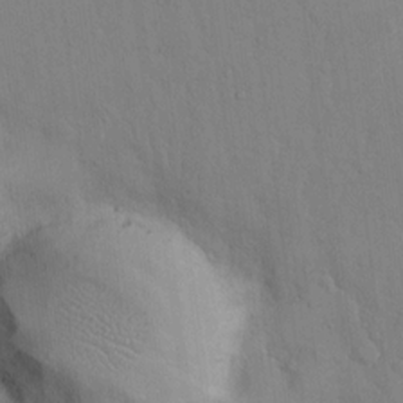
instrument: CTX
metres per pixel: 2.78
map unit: eHh
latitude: 16.5735
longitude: -67.0269
